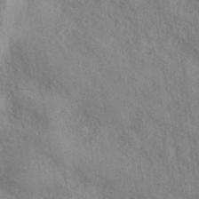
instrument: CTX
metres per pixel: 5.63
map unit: eAb
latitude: 39.9528
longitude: 112.5196
